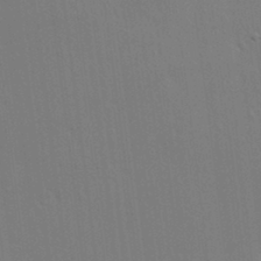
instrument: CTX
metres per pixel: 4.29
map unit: HNhu
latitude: 3.3292
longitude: 9.1809
